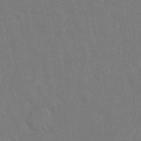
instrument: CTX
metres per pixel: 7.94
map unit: Hto
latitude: -6.9541
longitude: -37.7639
